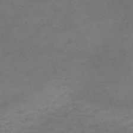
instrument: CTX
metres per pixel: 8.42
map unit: Nve
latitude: -58.3684
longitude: 59.8422
